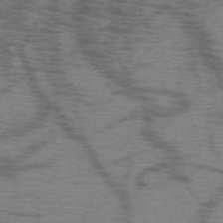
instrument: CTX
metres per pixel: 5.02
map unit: HNb
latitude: -50.5763
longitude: -46.2712
